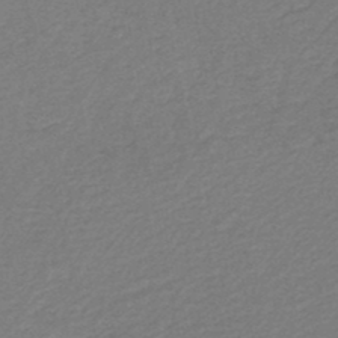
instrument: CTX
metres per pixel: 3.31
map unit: HNb
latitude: -47.2565
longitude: 56.2361
